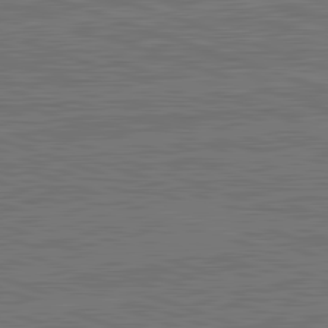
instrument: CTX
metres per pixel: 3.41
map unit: lApd
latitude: 82.8569
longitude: 174.8596
